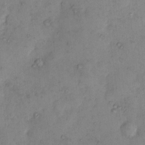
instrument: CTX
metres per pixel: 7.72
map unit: eHh
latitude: 10.7813
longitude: -62.9703
